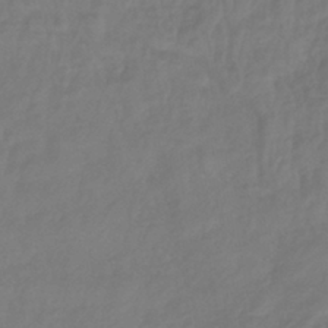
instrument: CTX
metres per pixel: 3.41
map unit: lHb
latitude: -42.2739
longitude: 81.0487
